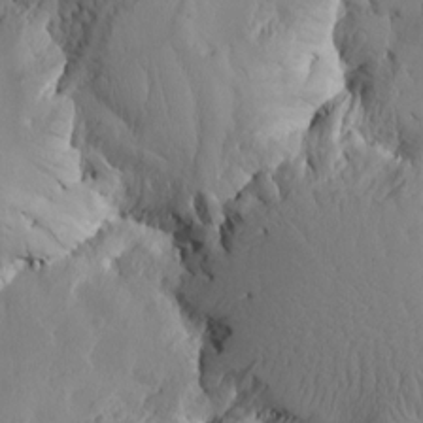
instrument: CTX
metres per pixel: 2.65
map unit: Htu
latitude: -1.5588
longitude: -177.1403
